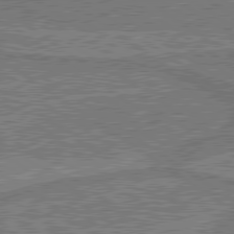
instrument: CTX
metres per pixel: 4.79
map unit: lApd
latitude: 79.9339
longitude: 170.6330
